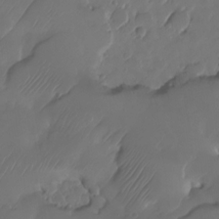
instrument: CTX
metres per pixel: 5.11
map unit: HNhu
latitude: -24.2172
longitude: 50.8597
